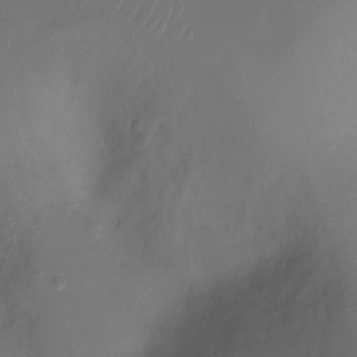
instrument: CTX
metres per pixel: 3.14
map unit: Ht
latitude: -8.0472
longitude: -27.4238
